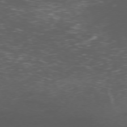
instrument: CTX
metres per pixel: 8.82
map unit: Ap
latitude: -76.7841
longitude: -66.8946
